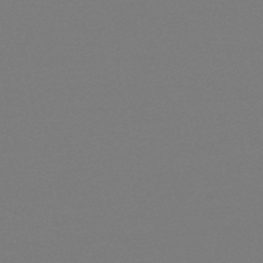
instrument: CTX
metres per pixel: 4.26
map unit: eHb
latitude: -49.8801
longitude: 77.7856
